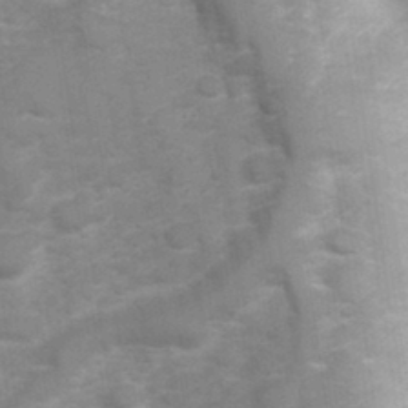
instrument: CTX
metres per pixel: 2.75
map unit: Hve
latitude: 32.4034
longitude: 151.8611
